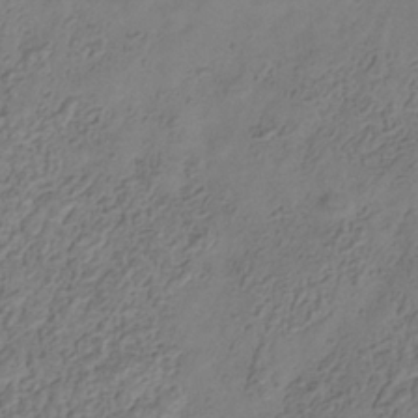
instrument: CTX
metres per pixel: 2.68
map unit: Hve
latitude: -34.9164
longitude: 88.6707
